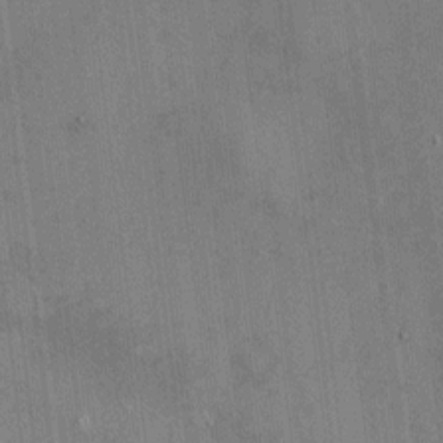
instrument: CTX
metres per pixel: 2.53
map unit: HNhu
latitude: -1.0676
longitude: -7.5371
